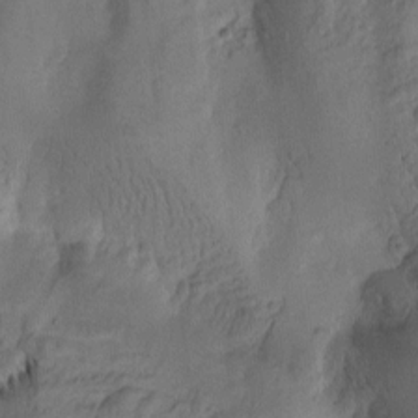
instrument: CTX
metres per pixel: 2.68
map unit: Htu
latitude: -3.0108
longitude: -176.7435
